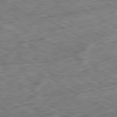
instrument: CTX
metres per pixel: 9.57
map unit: Ap
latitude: -80.5763
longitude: -74.0822
